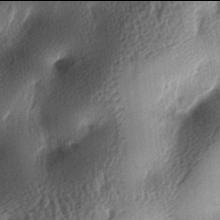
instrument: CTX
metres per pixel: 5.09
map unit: lAa
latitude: -6.0094
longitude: -124.0255
